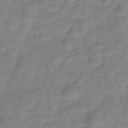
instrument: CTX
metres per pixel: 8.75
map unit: Hve
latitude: -30.0472
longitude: 94.0472
